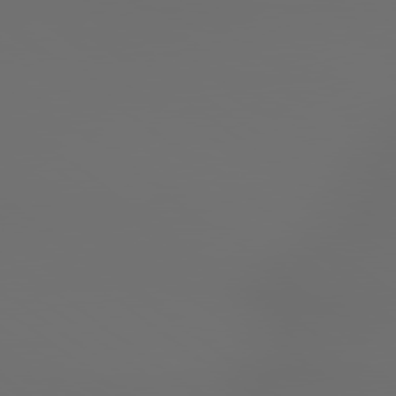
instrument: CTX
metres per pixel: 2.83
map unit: lApd
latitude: 79.2915
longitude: 176.8786
